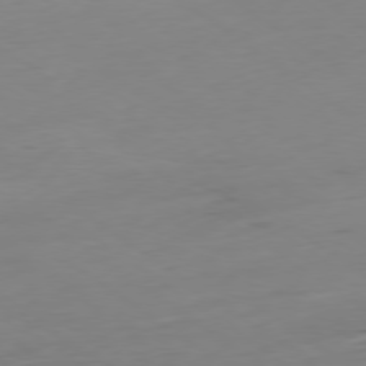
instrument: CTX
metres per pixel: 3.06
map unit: Hpe
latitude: -79.1809
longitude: 14.2551
